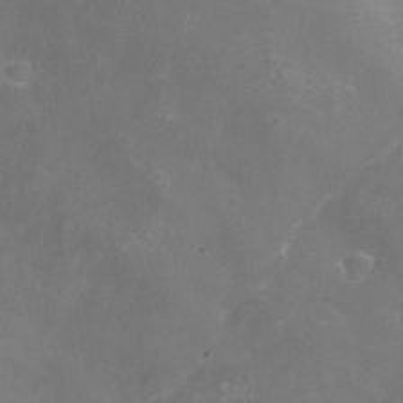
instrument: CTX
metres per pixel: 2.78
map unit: Nhu
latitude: -12.7841
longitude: -73.1970
